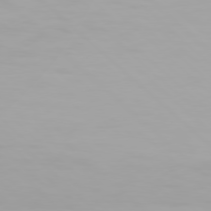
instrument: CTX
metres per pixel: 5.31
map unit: Hpe
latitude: 77.3481
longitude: -163.1592
